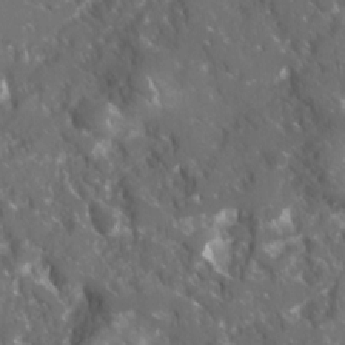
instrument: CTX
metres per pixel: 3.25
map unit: Ave
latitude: 17.6316
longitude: -130.2901
